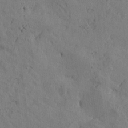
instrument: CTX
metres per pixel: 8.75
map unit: Htu
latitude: -1.2754
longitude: -175.7450
